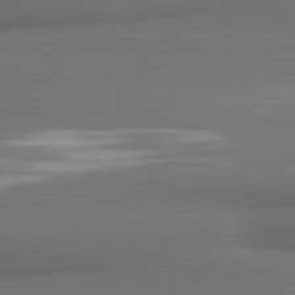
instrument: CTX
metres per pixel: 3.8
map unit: lApd
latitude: 81.2726
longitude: 174.8974
